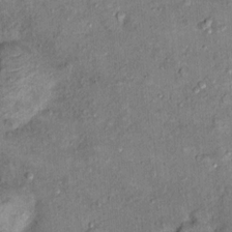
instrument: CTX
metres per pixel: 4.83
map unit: Hto
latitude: 10.5735
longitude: -37.8772
